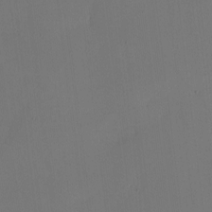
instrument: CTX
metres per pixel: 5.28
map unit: eHh
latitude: -3.5021
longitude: 17.2565
